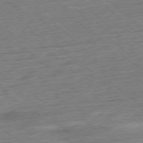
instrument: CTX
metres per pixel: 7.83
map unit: Ap
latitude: -77.9745
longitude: -71.3670
